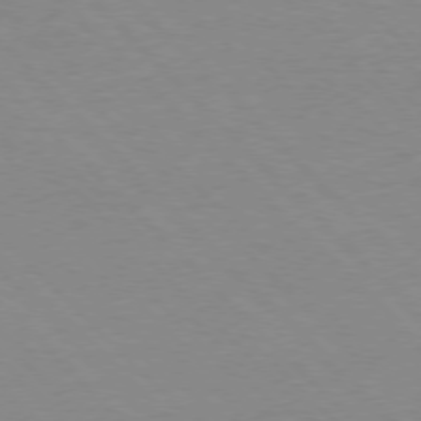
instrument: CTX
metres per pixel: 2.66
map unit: Ap
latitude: -77.5777
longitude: -87.4426
